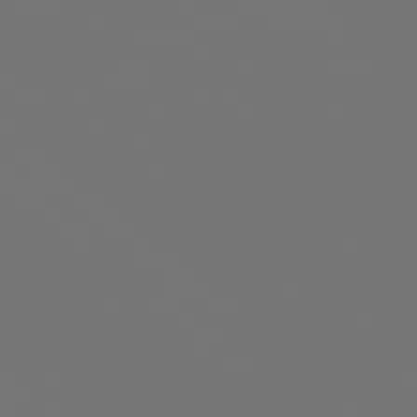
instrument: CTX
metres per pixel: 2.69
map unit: Hpe
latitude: 78.3845
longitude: 174.2928
